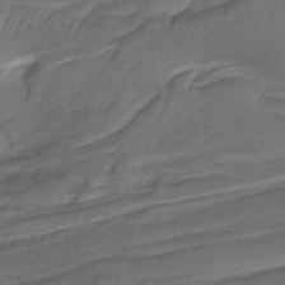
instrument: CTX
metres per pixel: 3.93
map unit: lHb
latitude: -37.3887
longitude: 59.0486
